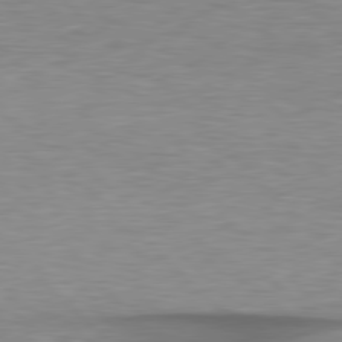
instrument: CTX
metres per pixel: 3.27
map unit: lApd
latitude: 78.9514
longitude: -115.8016
